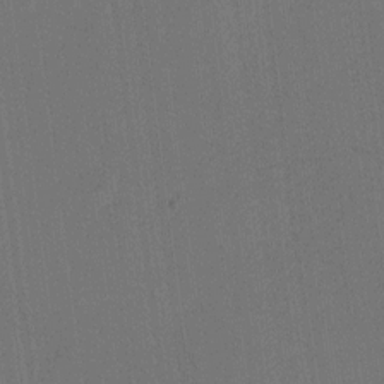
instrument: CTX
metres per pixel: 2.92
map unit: lAa
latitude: 11.9717
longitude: -108.0822
